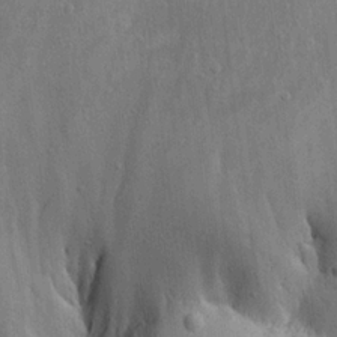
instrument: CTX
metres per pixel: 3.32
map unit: Ave
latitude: 18.4412
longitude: -140.1766
